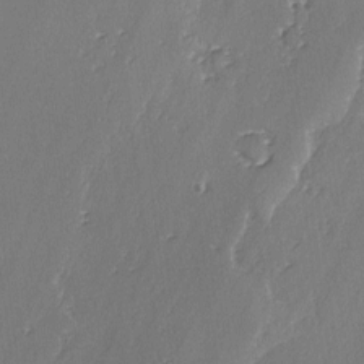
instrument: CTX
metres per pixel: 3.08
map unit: lAvf
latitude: -3.0108
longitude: -106.5735
